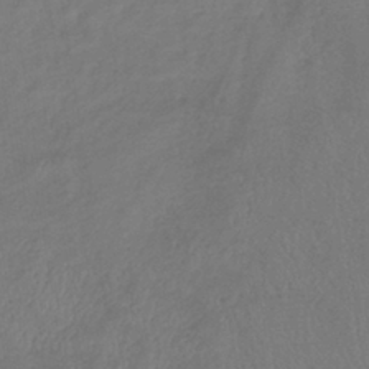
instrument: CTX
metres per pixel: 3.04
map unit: lHb
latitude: -38.4440
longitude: 73.8233
